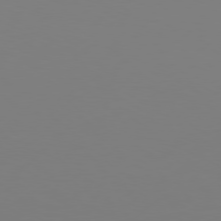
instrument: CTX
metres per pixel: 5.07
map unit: Hpe
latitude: 76.8191
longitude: -131.0270
